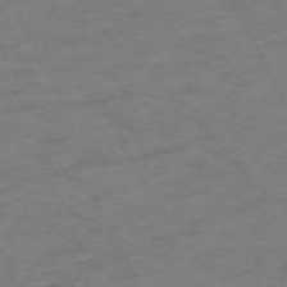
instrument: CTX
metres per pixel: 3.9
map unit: Hpe
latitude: -70.8975
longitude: 15.2754
